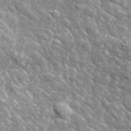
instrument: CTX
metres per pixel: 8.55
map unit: lHvf
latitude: 36.7624
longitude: -88.5168
